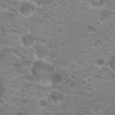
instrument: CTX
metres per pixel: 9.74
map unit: Hto
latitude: 20.2145
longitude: -39.6883
